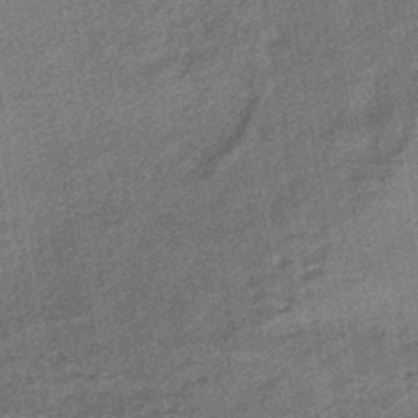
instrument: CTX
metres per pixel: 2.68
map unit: HNhu
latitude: -41.5777
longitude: 91.0865
